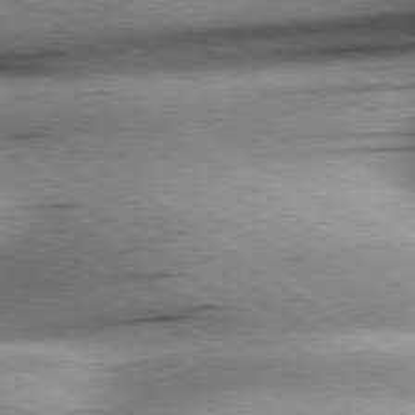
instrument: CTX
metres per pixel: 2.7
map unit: Hpe
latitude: 78.9136
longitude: -155.5749
